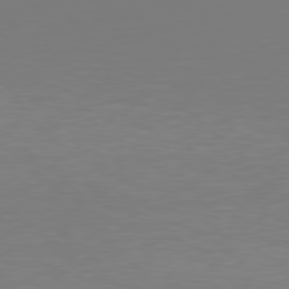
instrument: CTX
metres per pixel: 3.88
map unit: Hpe
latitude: 78.3845
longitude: -134.8380
